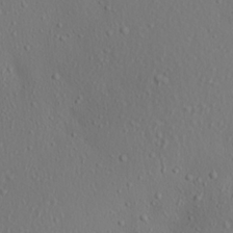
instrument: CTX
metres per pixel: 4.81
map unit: Aa
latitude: 18.7813
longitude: -144.2144
